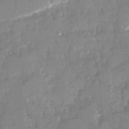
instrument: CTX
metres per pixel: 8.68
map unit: Ave
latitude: -11.4077
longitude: -119.5749
